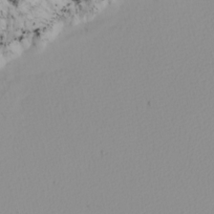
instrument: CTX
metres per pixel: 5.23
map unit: Nhu
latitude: -4.4440
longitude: -83.9906
